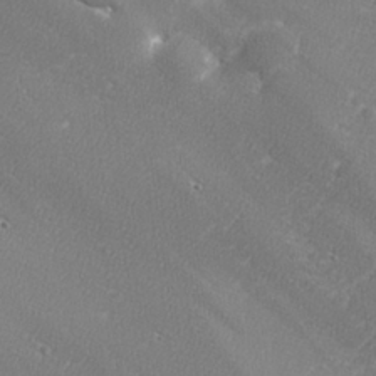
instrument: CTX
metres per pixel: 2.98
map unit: lHvf
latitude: 24.7624
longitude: 141.2565
